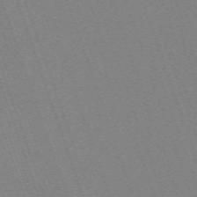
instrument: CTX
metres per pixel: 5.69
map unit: eHh
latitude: -64.6708
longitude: 51.7289
